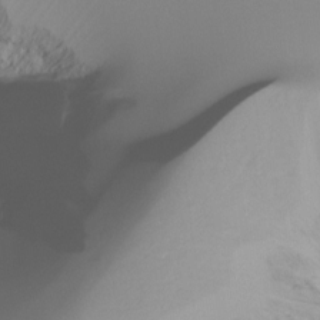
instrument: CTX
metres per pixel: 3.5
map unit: Ht
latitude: -17.0109
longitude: -46.1767
